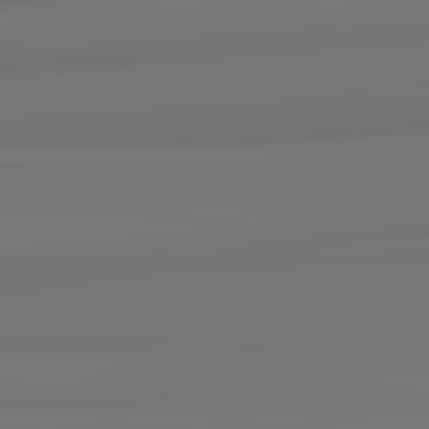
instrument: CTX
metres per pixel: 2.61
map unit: lApd
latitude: 82.1577
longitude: 171.8989
